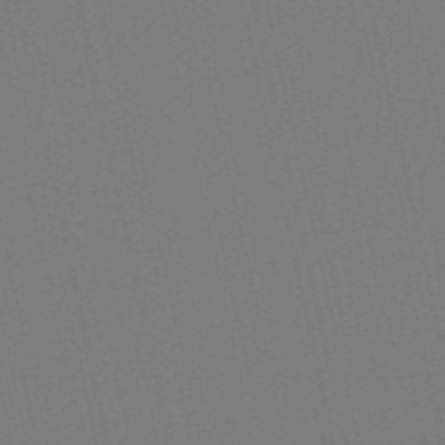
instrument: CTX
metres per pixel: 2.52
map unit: Nve
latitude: -58.1983
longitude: 60.9164
